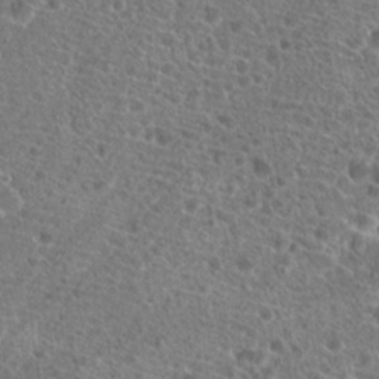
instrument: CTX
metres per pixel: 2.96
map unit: Hto
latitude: 19.6882
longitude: -41.3670
